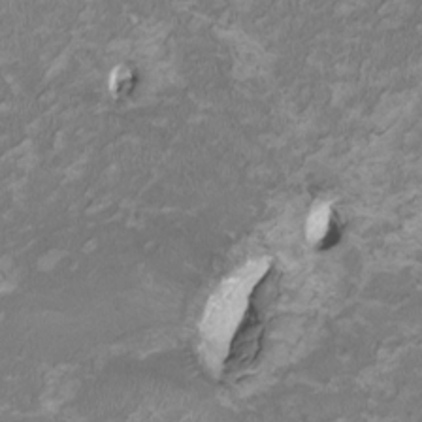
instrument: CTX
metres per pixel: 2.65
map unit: HNhu
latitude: 1.9150
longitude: -3.0458
